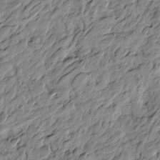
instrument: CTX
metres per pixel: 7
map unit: Htu
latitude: -4.1228
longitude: 178.8219
